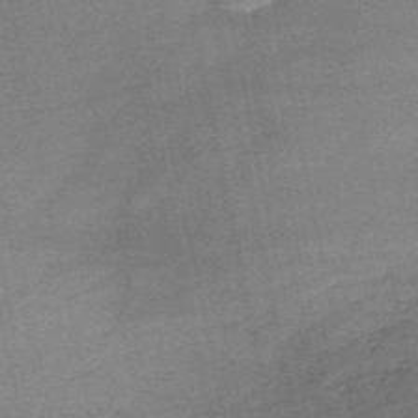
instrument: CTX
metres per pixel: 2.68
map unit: HNb
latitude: -51.8989
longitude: -40.0822
